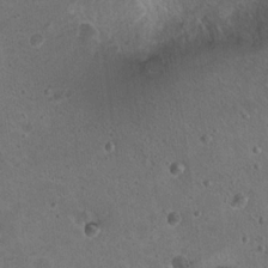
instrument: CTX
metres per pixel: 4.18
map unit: Nhu
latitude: 18.6301
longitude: -29.7827
